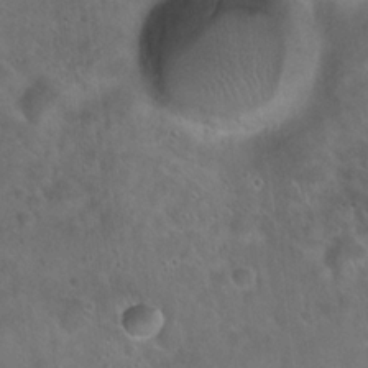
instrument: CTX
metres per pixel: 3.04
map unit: Hto
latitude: 22.3845
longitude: -53.7261
